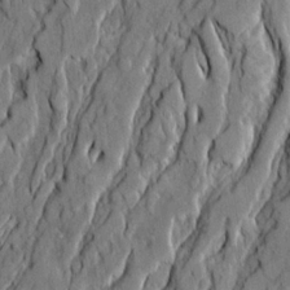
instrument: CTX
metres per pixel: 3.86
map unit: Ave
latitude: 21.1592
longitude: -129.5182
